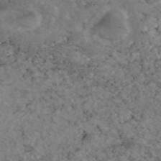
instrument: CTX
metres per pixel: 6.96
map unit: eAb
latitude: 46.4790
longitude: 117.5021
